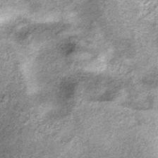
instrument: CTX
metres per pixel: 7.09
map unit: lHb
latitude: -36.1794
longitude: 67.8612
